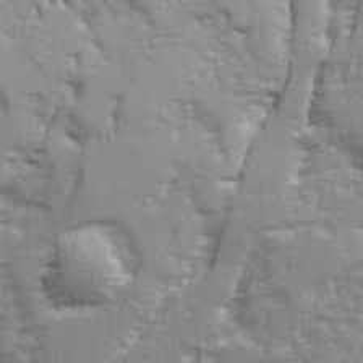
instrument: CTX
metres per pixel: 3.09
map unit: Ave
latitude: 22.3467
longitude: -132.7435
